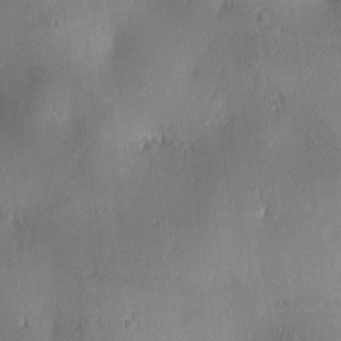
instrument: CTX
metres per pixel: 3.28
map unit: lAa
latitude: 2.8002
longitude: -117.3671
